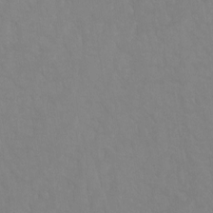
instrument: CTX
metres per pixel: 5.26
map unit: Ht
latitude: -8.8408
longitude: -34.0822
